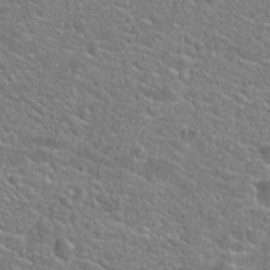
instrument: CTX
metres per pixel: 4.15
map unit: Hto
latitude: 24.8380
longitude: -49.7639
